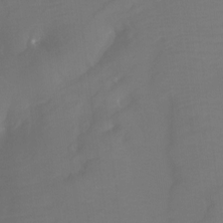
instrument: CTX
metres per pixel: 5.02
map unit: Ht
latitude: -12.9920
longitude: -45.6316
